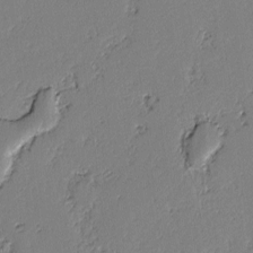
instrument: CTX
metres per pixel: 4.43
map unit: lAvf
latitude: -2.5006
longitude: -108.1766
